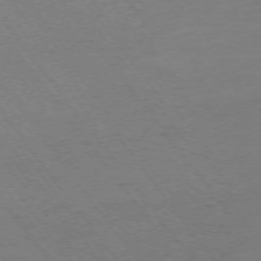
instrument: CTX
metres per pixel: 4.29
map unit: Ap
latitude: -74.5007
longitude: -69.7072
